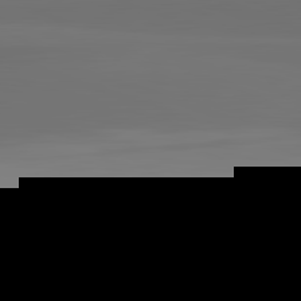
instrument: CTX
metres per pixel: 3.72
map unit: lApd
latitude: 82.5545
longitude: 166.2550
